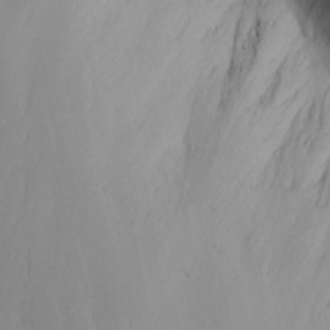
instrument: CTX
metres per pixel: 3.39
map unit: Nhu
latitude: -6.7463
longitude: -81.4615
